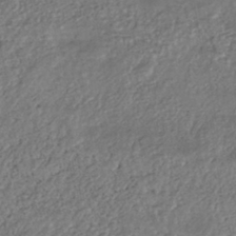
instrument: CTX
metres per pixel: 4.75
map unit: eHh
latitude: -42.4628
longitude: 118.2362
